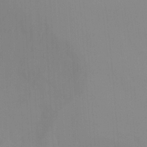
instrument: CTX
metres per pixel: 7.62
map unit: Htu
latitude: -15.3699
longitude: -47.8206
